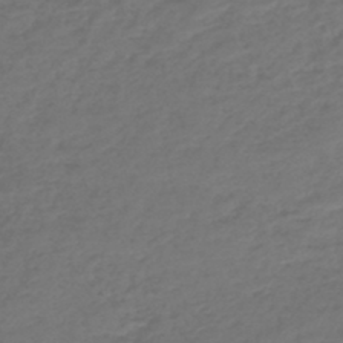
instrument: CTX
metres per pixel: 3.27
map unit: lHb
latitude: -43.8800
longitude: 70.5007
